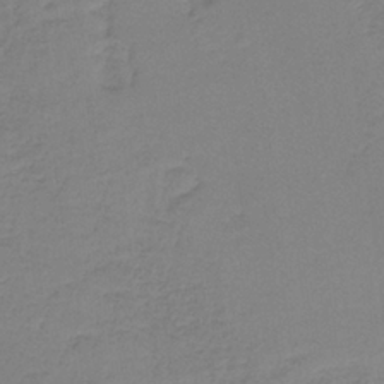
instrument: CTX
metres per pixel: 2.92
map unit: HNb
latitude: -37.1620
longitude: 53.4076
